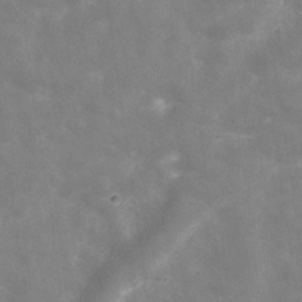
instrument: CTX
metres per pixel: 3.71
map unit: Hve
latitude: -31.0675
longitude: 93.6911
